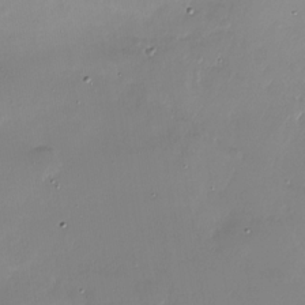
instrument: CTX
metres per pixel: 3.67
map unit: Nhu
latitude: -27.4265
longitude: -60.5357
